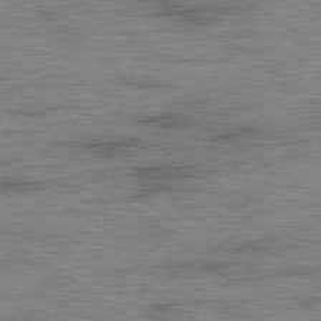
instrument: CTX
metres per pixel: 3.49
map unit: Ap
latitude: -79.7855
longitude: -49.1592
